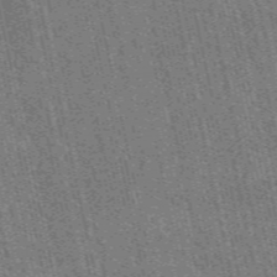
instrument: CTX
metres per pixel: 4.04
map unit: eAb
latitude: 51.7071
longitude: 114.0661
